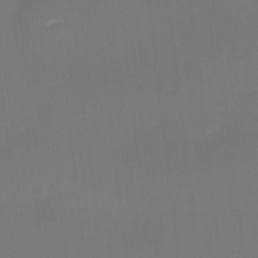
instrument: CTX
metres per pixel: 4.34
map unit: eHh
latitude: -1.4455
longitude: -80.3845
